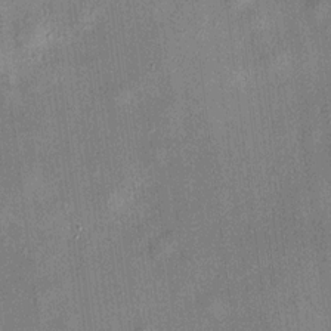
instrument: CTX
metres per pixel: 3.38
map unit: HNhu
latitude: 11.8583
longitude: 10.7841
